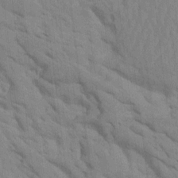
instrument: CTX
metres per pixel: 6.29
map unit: Htu
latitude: 1.4237
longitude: 143.3887
